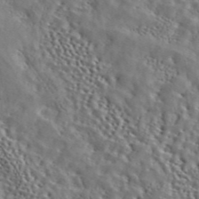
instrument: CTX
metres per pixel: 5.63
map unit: ANa
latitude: 46.1389
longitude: 49.7100
